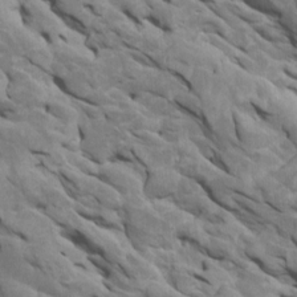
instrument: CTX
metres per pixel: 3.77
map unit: Htu
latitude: 1.4237
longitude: 145.4832
